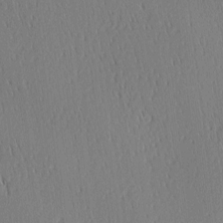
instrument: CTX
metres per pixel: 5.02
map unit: Ave
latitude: 2.3278
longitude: -114.8568
